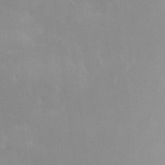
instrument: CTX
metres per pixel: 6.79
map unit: HNhu
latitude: 8.1200
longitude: -3.9339
